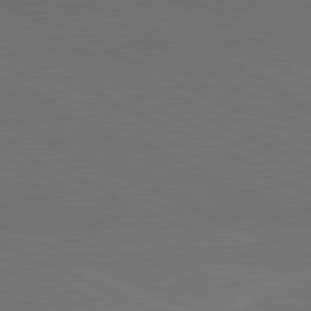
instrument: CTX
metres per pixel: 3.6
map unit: lApd
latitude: 81.2537
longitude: 148.3118
